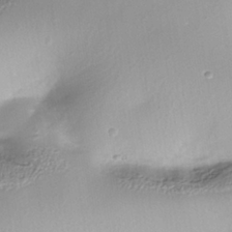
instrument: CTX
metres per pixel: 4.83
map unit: Nhe
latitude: -37.7099
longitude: -118.9702
